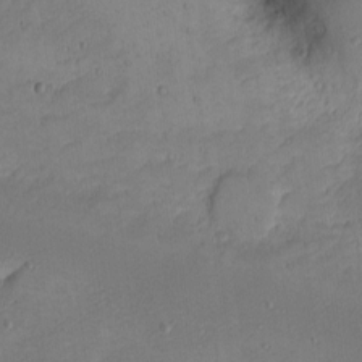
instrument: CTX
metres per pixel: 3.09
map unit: eHh
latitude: -5.1242
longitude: -81.8583
